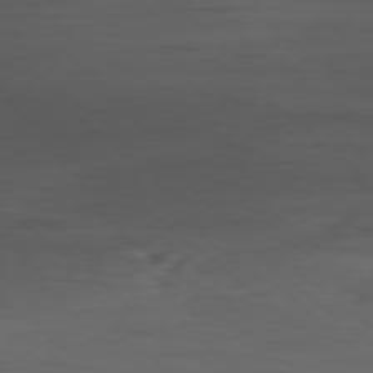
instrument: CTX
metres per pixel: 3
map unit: Ap
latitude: -79.2187
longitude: -59.8017
